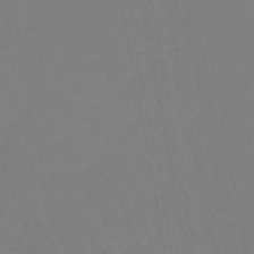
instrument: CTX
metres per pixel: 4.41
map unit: lHb
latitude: -46.3873
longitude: 69.0108
